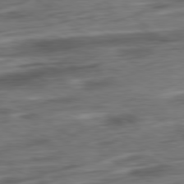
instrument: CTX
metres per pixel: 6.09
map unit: Ap
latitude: -80.9731
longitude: -68.8380
